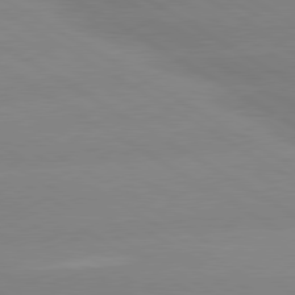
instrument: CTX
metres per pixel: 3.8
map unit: lApd
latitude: 80.1767
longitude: -152.5357
